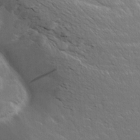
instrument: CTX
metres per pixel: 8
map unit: Aa
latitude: 10.7057
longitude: -142.2901
